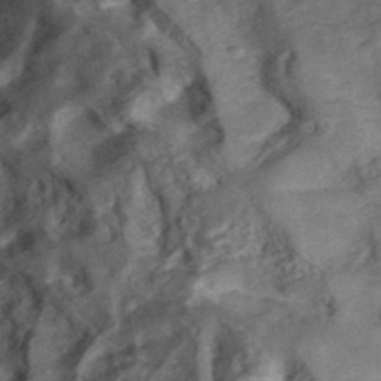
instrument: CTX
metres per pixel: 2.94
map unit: ANa
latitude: 42.3845
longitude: 16.8597
